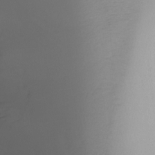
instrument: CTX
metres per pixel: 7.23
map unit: Ht
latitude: -6.2739
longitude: -29.3859
